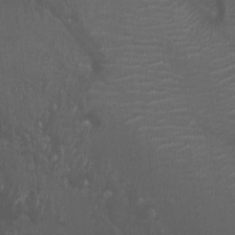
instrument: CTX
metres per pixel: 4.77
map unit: Ht
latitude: -1.5777
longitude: -20.4034
